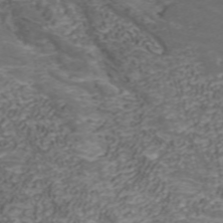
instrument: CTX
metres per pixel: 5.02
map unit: ANa
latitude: 42.4979
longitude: 33.3510
